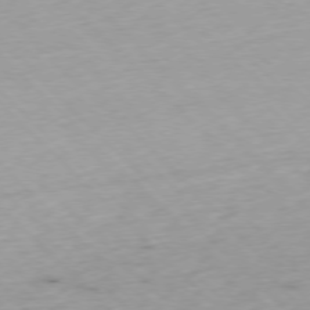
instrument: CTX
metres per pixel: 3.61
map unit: Ap
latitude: -77.3888
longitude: -61.1214
